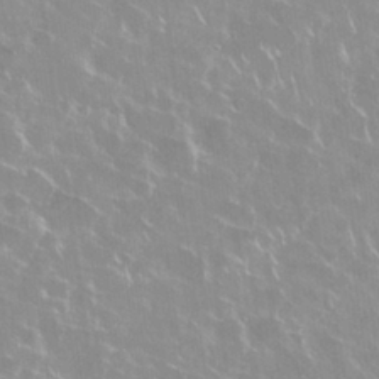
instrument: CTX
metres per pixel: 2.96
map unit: Nhu
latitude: 28.8002
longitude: -61.0647
